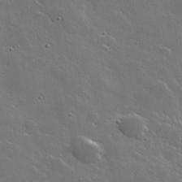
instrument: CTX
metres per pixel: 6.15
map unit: lHvf
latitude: 35.8394
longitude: -91.1970
